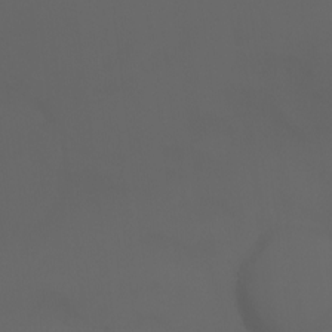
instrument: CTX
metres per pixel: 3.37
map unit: Htu
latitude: -7.2187
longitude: -72.1578
